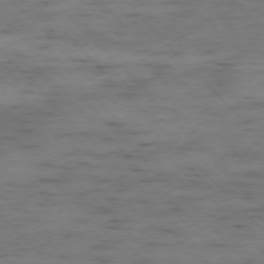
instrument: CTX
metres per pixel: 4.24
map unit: Ap
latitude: -76.3873
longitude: -89.2915
